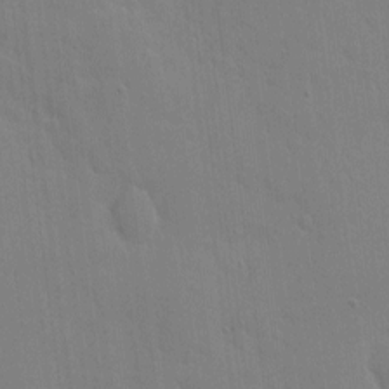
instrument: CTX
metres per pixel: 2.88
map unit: eHh
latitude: 5.1970
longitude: -67.4237
